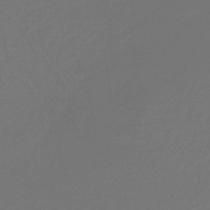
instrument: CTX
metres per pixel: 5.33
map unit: lHb
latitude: -45.5399
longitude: 60.5763
